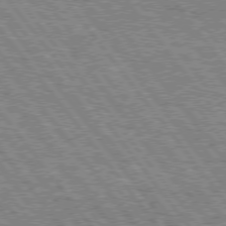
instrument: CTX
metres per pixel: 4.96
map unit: Hpe
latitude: 75.1970
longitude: -156.5356
